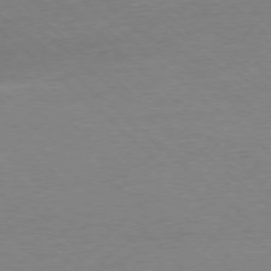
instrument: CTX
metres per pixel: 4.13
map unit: Ap
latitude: -78.2361
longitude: -87.8394
